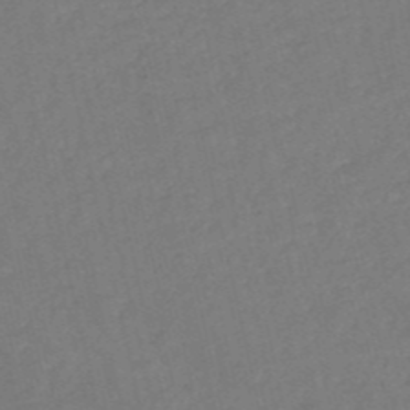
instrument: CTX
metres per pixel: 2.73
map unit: HNb
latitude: -53.2942
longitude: -48.6868
